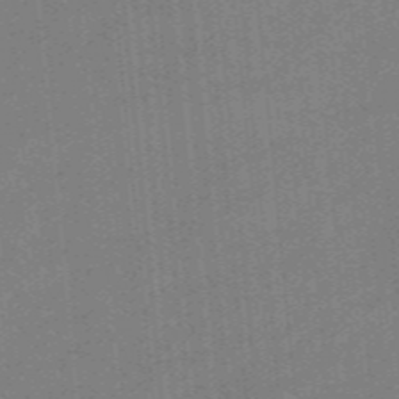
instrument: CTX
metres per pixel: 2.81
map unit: eHb
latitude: -44.4629
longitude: 87.8045
